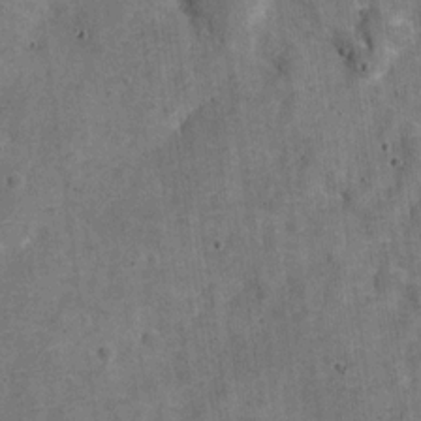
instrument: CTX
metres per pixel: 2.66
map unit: Nve
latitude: -25.4832
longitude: 105.5021
